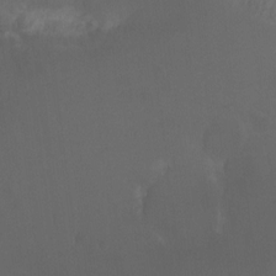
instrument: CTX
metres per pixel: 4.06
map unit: Nhu
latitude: -9.0864
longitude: -43.3104
